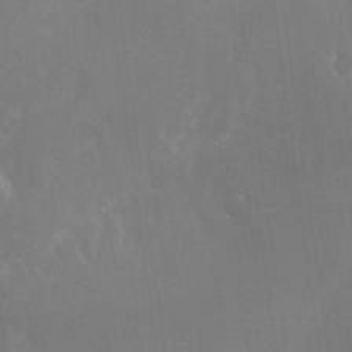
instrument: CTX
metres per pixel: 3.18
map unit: Nhu
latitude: -23.4266
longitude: -72.3279
